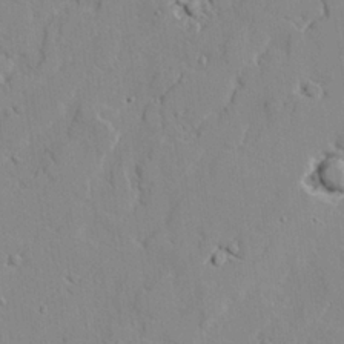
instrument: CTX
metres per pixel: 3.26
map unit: lAvf
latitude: 25.3670
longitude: -110.8191
